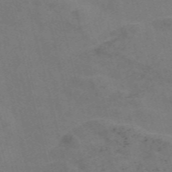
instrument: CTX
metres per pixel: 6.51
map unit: Nve
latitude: -58.3306
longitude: 51.5399
